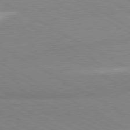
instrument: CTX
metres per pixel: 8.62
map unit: lApd
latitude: 80.9703
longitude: -179.1970
